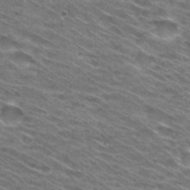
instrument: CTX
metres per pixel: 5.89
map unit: Hto
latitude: 31.0081
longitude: -46.2145
